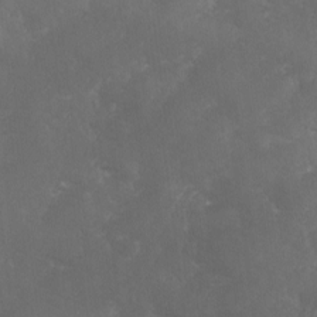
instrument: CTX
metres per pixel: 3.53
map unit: Ave
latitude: 1.3670
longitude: -111.3671
